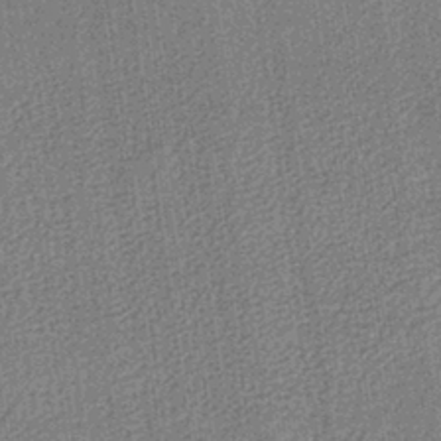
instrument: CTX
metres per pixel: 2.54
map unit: lHb
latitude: -40.9353
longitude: 69.8233
